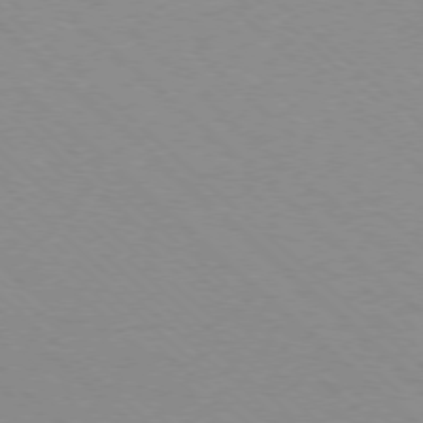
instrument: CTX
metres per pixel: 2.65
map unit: Ap
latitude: -77.6911
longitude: -84.2523
